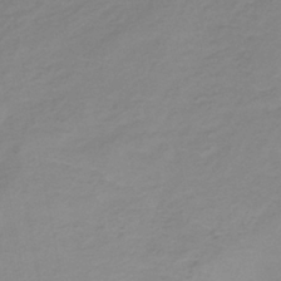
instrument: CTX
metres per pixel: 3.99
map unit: lHb
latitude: -38.1228
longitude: 71.9556
